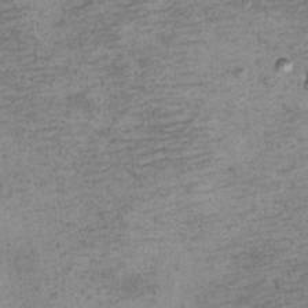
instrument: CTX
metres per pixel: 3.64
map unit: Hto
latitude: 11.5371
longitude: -36.5923
